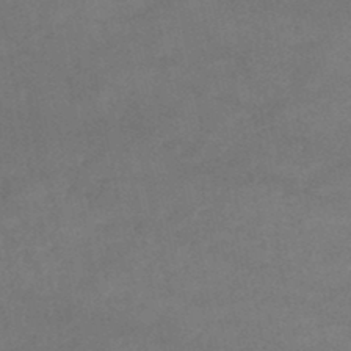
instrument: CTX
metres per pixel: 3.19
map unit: lHb
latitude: -46.6329
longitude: 62.3117
